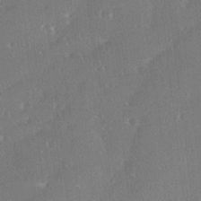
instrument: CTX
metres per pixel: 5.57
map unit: Ave
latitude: 18.3656
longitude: -137.5371
